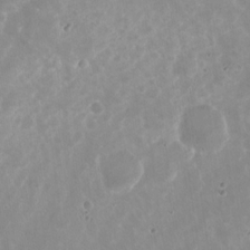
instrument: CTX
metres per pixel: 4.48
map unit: Nhu
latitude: -27.1620
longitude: -60.6112
